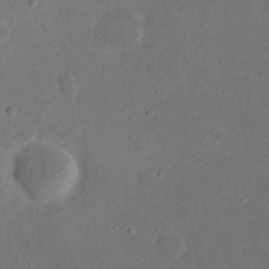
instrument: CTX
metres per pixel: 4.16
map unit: eHh
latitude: 23.7072
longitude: -70.1011
